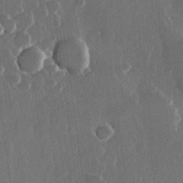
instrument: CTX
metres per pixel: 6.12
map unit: Hve
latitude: 22.5735
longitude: 148.2362
